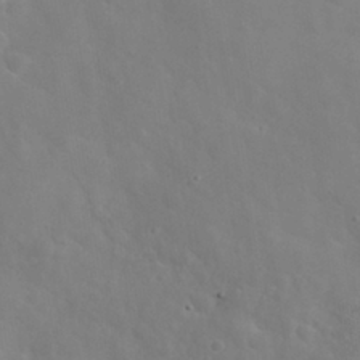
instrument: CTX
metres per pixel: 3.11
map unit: Nhu
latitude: 27.6127
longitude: -56.0444
